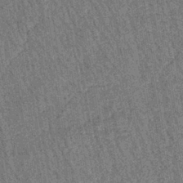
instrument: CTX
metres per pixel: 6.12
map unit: lHb
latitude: -39.8800
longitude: 60.3873
